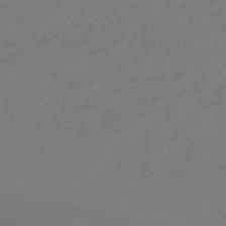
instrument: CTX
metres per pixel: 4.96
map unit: eHb
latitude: -47.0486
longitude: 87.7667
